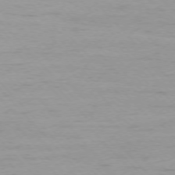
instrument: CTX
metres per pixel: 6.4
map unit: Ap
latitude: -76.1606
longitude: -65.2726
